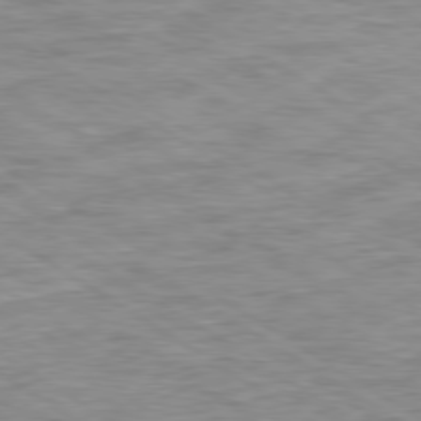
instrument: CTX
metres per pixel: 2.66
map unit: Ap
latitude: -79.9556
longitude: -48.4412
